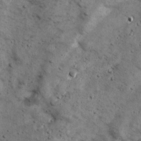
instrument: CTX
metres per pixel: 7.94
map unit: Ave
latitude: 17.2348
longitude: -133.7828
